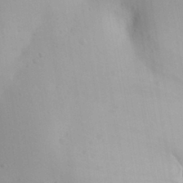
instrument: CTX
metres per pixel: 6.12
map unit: Aa
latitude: 27.7261
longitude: -147.4994
